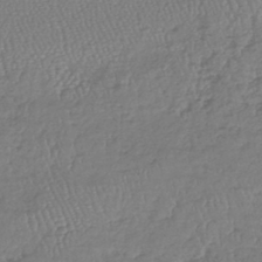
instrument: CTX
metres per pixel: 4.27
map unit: lHb
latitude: -39.0109
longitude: 68.2172
